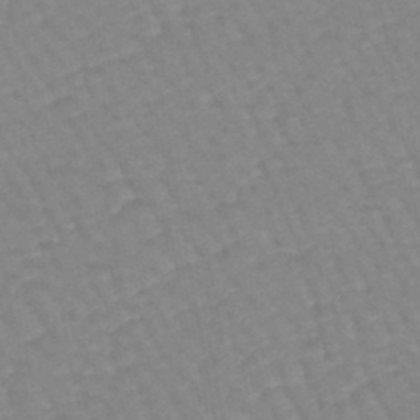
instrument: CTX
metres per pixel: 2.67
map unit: lHb
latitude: -44.5574
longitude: 80.4629
